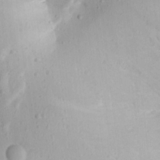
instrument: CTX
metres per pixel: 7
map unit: Aa
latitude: 15.1593
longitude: -142.6680
